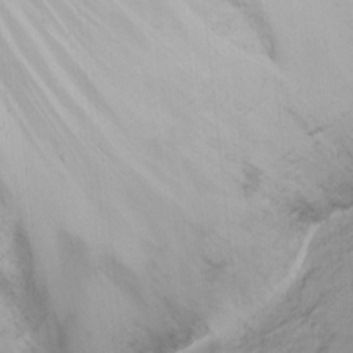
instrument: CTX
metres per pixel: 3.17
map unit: eHh
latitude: 22.8947
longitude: -62.4412
